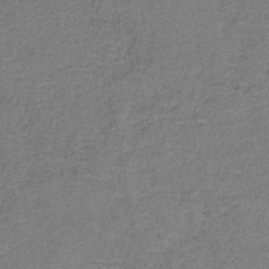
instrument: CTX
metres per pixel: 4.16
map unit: HNb
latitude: -36.7085
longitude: 51.9556
